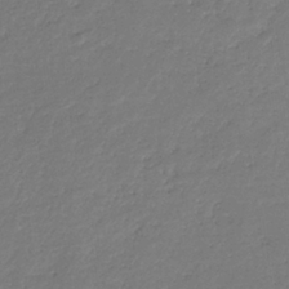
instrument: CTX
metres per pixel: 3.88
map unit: eHb
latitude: -30.6140
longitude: 71.5210
